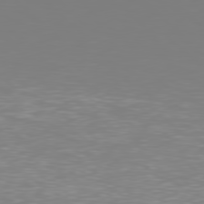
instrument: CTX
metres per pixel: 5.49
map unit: Hpe
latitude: 78.3090
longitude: -136.0822
